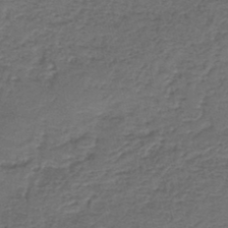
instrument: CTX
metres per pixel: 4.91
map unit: HNb
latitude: -43.8800
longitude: 50.6329
